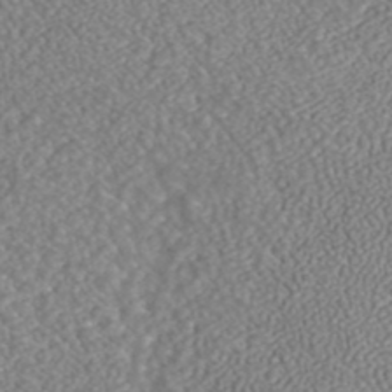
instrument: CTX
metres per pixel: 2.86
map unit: ANa
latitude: 43.6316
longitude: 28.5196
